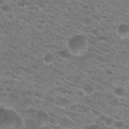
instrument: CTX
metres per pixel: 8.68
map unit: Hto
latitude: 21.2726
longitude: -39.0647
